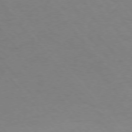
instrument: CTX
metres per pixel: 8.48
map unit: Ap
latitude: -76.6141
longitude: -64.0444
